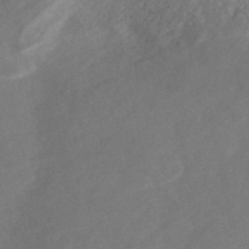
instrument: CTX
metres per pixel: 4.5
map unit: Nhe
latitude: -48.1039
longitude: -172.2711
